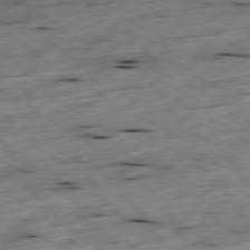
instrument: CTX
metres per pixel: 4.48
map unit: Ap
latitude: -79.5399
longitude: -88.9892
